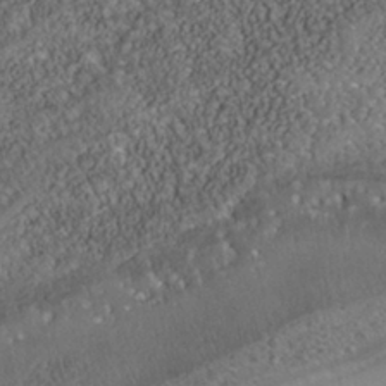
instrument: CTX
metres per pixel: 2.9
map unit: Nhe
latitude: -39.6722
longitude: -117.8772
